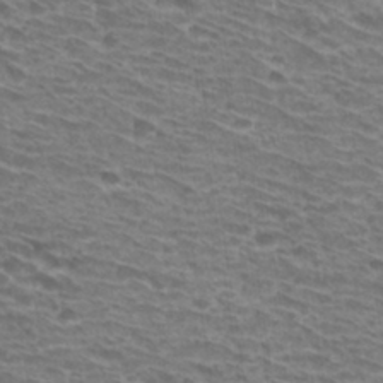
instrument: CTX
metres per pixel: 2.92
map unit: Hto
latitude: 31.6694
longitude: -41.9339
